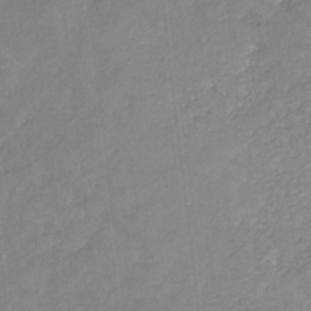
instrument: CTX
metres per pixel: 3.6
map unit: eHb
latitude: -30.0094
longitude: 65.9178
